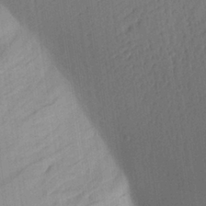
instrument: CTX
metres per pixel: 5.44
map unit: Aa
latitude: 27.5938
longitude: -141.4426
